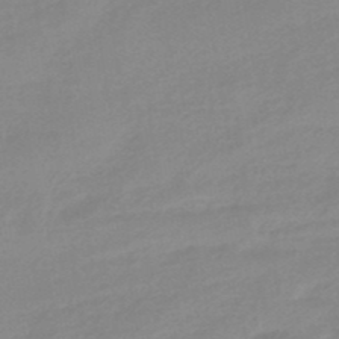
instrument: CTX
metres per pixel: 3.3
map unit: eHb
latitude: -45.0298
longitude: 89.6155
